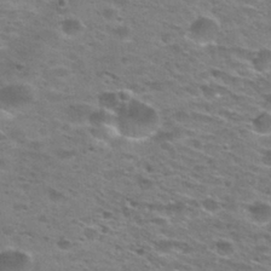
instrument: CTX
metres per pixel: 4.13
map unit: Nhu
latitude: 29.2726
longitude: -49.0269
